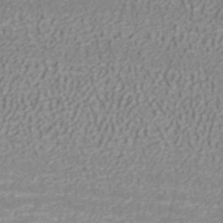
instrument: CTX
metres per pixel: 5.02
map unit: ANa
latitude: 38.1767
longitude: 23.5777
